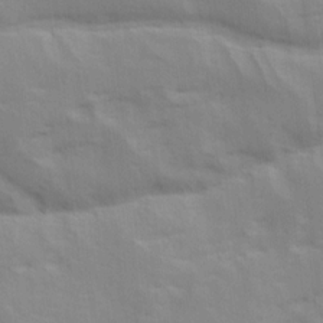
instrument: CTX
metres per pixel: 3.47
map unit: Ave
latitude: 16.5357
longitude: -138.7624
